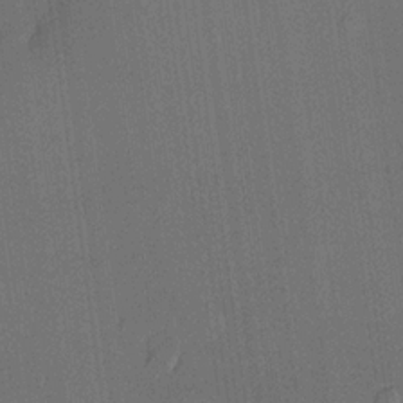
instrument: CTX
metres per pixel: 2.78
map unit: lHvf
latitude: 20.4601
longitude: 144.3495
